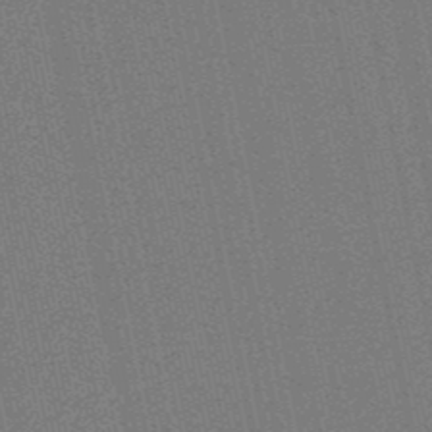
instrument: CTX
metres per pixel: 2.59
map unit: eHb
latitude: -50.2173
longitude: 79.1998
